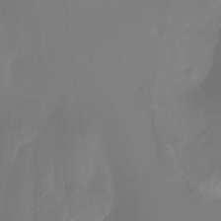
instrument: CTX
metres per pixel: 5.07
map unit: HNhu
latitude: -26.9541
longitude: 73.8422
